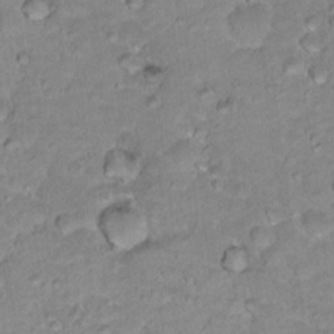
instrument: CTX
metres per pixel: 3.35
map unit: Hto
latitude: 17.7828
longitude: -35.5560
